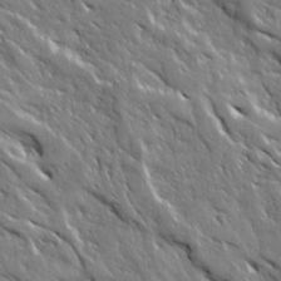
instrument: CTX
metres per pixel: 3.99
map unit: Ave
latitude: 19.2915
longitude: -136.1389
